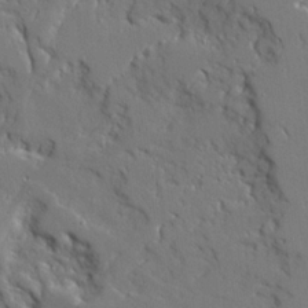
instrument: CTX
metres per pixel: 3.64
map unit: Ave
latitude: 23.6127
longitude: -129.8772
